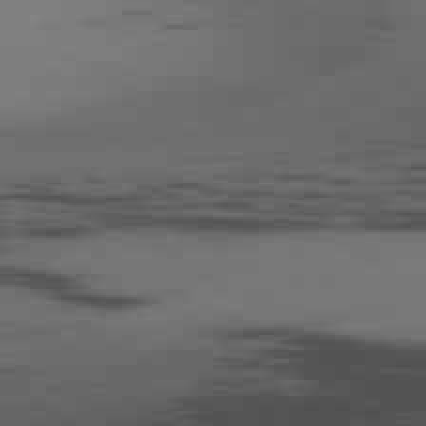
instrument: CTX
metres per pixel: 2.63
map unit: Ap
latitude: -80.5952
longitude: -94.6680
